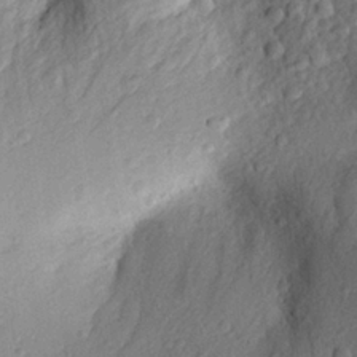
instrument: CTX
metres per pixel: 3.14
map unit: eHh
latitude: 25.2348
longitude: -77.0080
